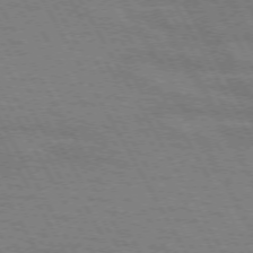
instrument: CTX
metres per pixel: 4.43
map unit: lApd
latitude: 71.7449
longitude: -55.5182
